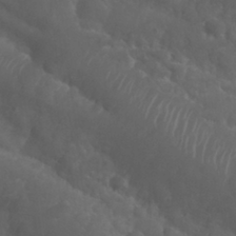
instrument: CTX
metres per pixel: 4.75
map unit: Nhu
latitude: 28.9702
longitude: -55.4237
